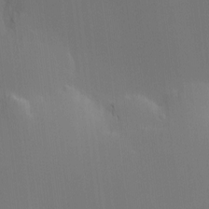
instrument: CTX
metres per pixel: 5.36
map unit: Nve
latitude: -7.9745
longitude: 175.4643
